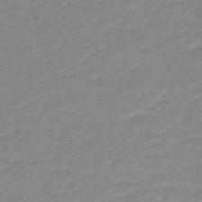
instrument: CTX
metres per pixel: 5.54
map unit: lHb
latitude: -41.5966
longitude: 58.6140
